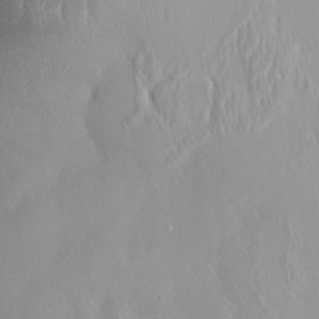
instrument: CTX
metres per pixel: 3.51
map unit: HNhu
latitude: 3.0269
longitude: 6.8030
